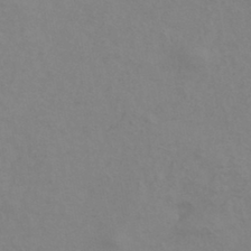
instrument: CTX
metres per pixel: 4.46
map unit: HNhu
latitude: -43.3698
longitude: 90.3307
